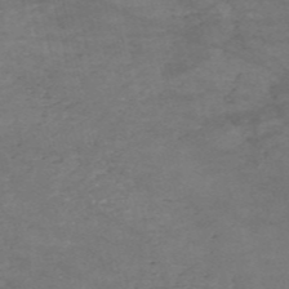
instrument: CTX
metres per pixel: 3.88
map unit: HNb
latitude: -54.7841
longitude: -44.6112
